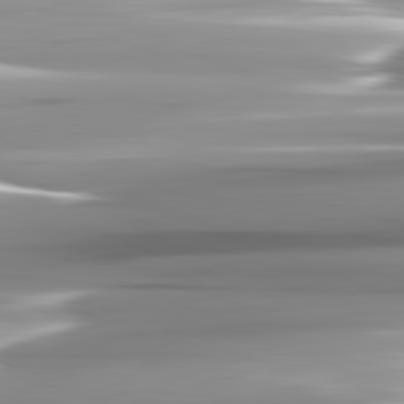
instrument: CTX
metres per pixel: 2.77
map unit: lApd
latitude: 82.2144
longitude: -141.7638
